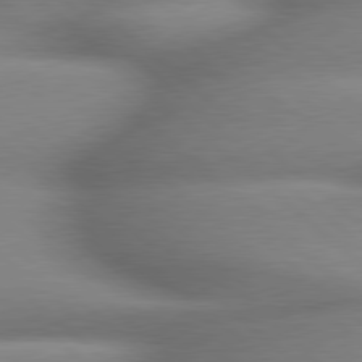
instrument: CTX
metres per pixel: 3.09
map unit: lApd
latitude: 79.4049
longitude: -163.2159
